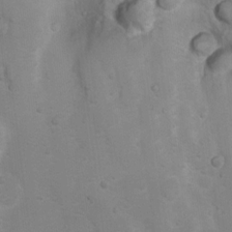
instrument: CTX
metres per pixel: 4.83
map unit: Nhu
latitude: 9.0648
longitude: -22.4601
